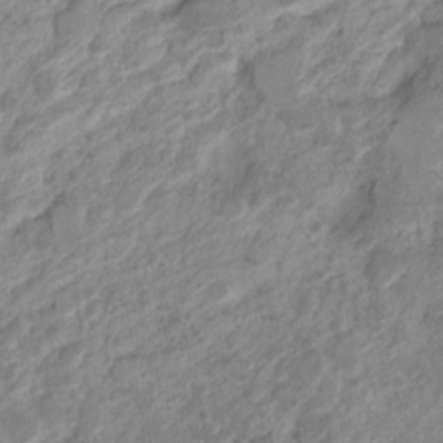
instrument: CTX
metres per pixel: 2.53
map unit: Hto
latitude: 7.3671
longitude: -37.1592
